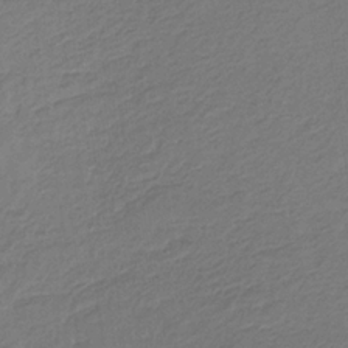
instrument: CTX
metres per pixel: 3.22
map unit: eHb
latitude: -30.0472
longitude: 66.6518
